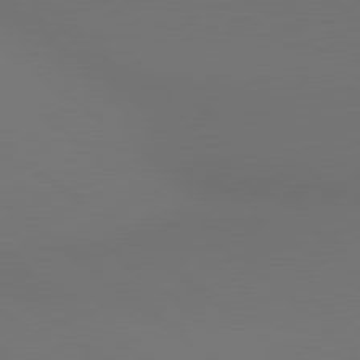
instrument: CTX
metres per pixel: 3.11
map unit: lApd
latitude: 80.9136
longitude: 154.2929
